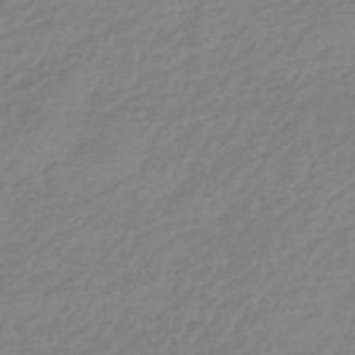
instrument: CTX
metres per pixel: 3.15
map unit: eHb
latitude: -44.5574
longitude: 89.6155
